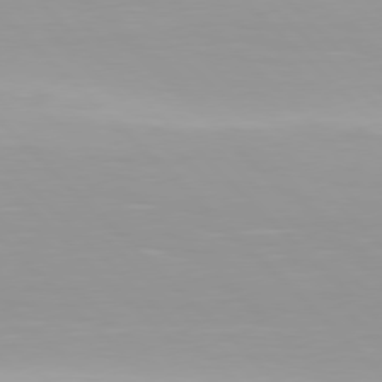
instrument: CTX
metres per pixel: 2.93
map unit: Hpe
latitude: 77.5938
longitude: -167.7071
